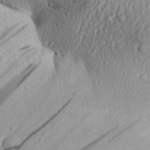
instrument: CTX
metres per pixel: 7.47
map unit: Aa
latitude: 31.0648
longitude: -134.6112
